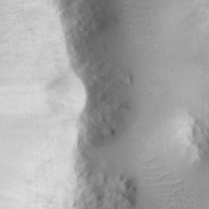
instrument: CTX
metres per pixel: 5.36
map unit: eHh
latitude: 19.2915
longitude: -68.4034
